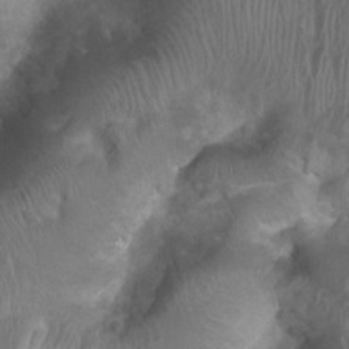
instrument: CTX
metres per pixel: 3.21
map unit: Ht
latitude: 4.0822
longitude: -21.0458
